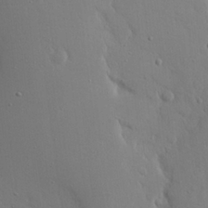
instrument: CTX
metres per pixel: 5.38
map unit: eHh
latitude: 20.5168
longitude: -71.1592
